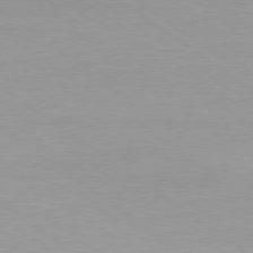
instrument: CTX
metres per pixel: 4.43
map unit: Ap
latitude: -79.2187
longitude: -66.4223
